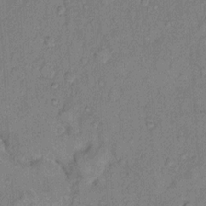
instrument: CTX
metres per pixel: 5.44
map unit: Hto
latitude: 10.2334
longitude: -61.7260
